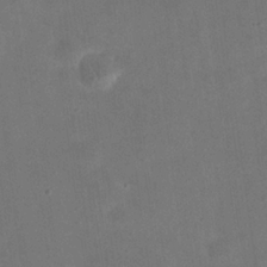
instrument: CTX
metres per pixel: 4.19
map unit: eHh
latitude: 24.5734
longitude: -68.0255
